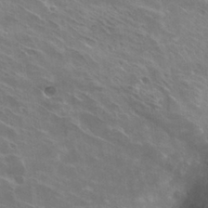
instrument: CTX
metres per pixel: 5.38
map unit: Hto
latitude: 29.4804
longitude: -43.6694
